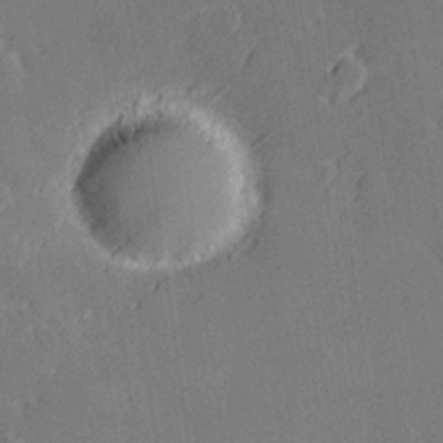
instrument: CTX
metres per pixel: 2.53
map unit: Hve
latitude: 27.6505
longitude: 145.0864
